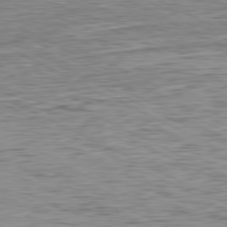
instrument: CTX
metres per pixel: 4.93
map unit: Hpe
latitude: -81.0676
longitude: 11.6155
